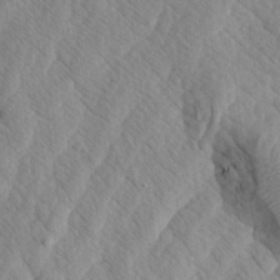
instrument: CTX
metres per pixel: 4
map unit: Aa
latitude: 21.0270
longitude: -142.9136
